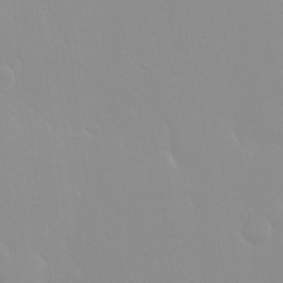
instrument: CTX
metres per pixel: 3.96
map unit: Nhu
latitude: 30.1767
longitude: -56.8191
